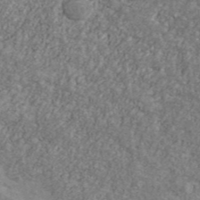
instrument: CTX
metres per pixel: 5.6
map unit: Ave
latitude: 41.8016
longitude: -111.1025
